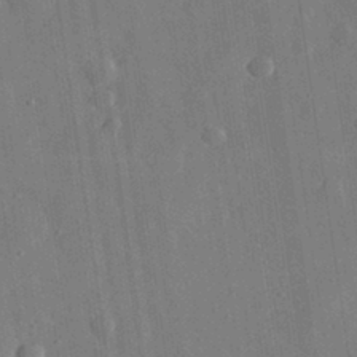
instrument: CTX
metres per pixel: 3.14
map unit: eHh
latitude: 31.4994
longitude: -78.0633
